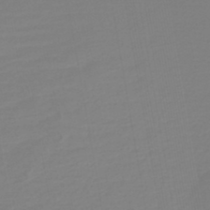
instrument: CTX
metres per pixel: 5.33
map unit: HNb
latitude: -45.2376
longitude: 55.3888
